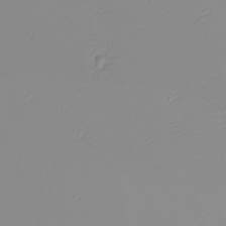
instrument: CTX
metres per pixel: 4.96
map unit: eHh
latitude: -4.4629
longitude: -80.2333
